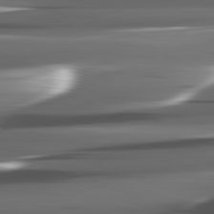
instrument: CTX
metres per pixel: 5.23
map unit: lApd
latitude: 82.2711
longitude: -140.5356
